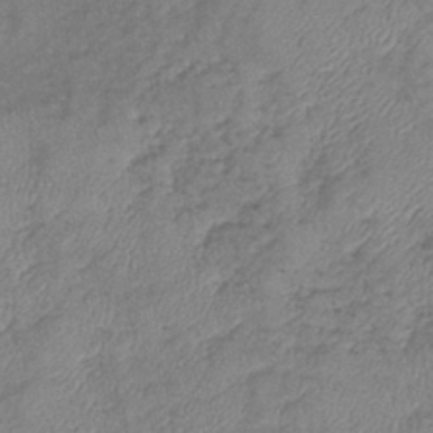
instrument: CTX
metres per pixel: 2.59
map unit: eHb
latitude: -39.0487
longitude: 78.1039
